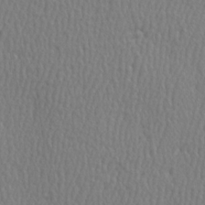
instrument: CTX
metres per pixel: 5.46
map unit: Hve
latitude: 3.5560
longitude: -124.4223
